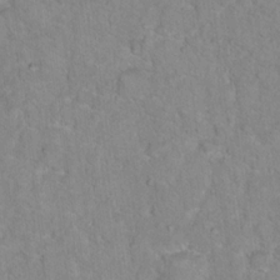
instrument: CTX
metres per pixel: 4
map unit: Hto
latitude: 16.9514
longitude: -36.9892
